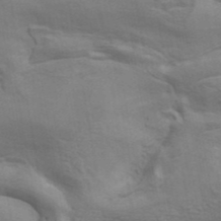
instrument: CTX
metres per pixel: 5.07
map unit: ANa
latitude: 42.0822
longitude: 14.4062
